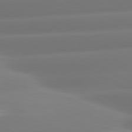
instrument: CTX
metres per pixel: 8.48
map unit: lApd
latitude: 80.9514
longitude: -160.6490
